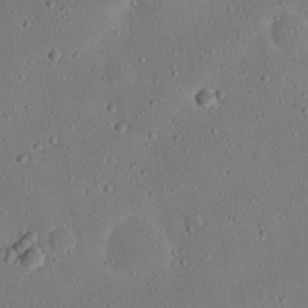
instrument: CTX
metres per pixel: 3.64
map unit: Nhu
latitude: 22.8947
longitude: -72.6869
